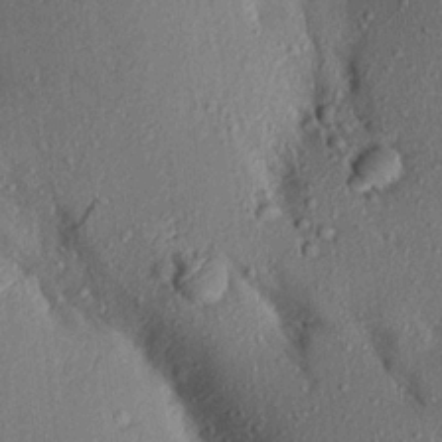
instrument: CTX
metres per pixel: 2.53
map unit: Aa
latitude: 16.2900
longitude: -148.4601
